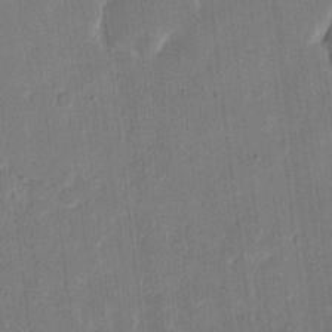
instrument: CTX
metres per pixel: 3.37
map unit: eHh
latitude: 9.6127
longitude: -68.5924
